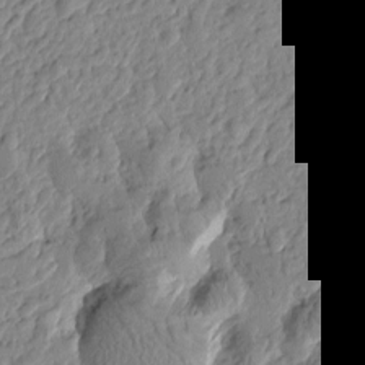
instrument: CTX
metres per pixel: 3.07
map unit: Htu
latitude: -1.0487
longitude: -178.2523
